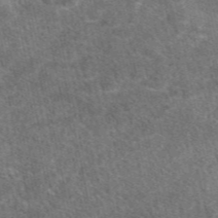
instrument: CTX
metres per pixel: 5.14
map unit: eAb
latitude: 47.5371
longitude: 117.9367
